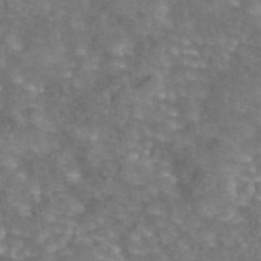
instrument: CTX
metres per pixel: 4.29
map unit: eAb
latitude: 44.1766
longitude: 106.1606
